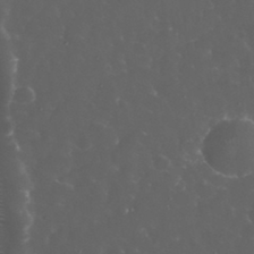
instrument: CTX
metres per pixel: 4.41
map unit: eHh
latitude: 33.5182
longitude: -62.9703
